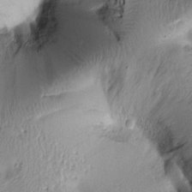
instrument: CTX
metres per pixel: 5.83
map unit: Htu
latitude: 2.2711
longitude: 177.2376
